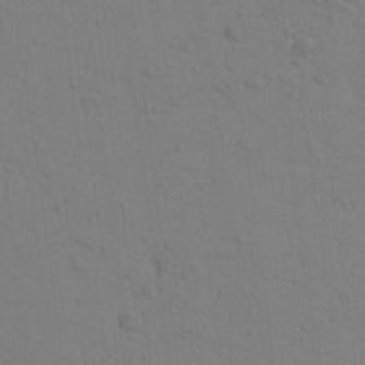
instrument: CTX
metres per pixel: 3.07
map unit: Aa
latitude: 23.8961
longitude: -148.4790
